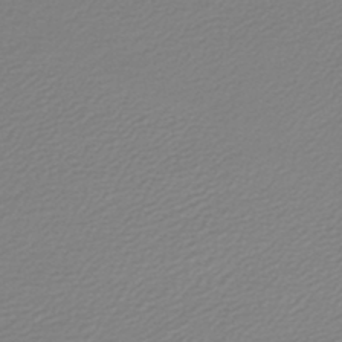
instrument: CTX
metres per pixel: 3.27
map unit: lHb
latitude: -46.4818
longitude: 59.3887
